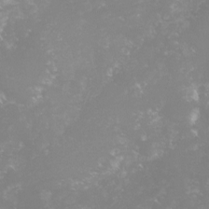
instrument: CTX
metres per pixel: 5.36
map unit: lHvf
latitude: -16.3873
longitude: -100.4223
